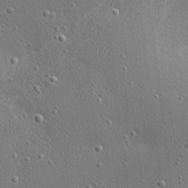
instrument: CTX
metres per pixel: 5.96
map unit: Nhu
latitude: 0.6301
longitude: -77.7071
